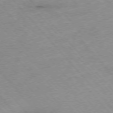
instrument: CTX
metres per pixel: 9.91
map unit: Ap
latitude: -76.5952
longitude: -90.5546
